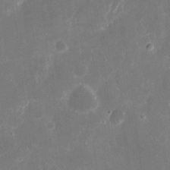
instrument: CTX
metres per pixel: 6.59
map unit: eHh
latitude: 7.6127
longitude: -69.0081
